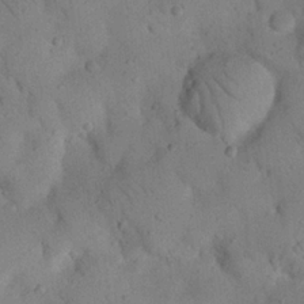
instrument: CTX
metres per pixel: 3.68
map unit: Nhu
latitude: 23.1592
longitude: -74.7246
